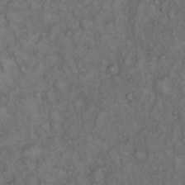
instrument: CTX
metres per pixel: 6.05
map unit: Hto
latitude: 15.6316
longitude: -56.9324
